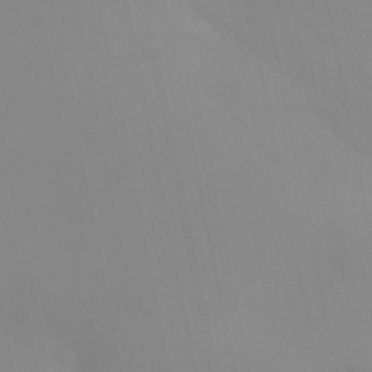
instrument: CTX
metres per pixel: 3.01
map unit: Aa
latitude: 32.1956
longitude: -145.8583
